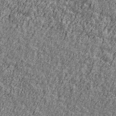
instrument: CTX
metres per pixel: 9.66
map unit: Ave
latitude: 41.7827
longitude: -111.7261
